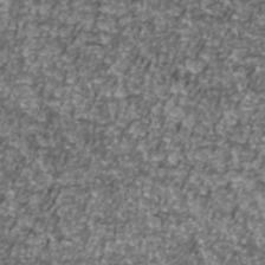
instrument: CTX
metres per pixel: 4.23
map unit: Ave
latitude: 41.4804
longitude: -114.2711
